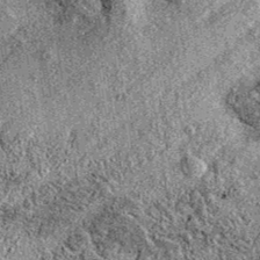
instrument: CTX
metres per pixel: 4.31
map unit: eAb
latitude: 37.7072
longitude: 111.1620
